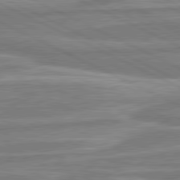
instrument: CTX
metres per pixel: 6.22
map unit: lApd
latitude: 80.8569
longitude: -175.1781
